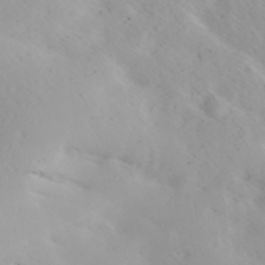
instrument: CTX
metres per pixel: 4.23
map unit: Ave
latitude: 20.7247
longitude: -137.9906
